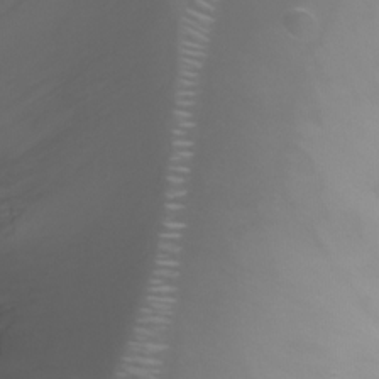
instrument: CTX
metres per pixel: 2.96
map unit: Ht
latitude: -7.4265
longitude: -20.4790
